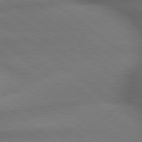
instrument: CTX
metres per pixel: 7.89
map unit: lApd
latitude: 79.5371
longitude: -167.1592
